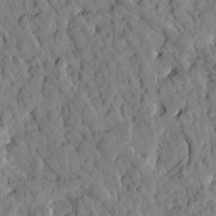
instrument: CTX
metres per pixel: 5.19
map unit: Htu
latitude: 1.4804
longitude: 177.7289
